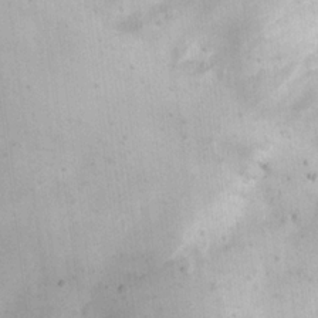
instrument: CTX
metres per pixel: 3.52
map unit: eHh
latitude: 18.1389
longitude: -70.4412
